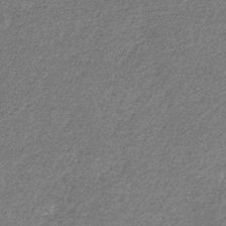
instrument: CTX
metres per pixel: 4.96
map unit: eHb
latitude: -31.9178
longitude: 71.1053
